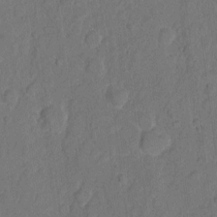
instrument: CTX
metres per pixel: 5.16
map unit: Hto
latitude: 5.2348
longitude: -61.1403
